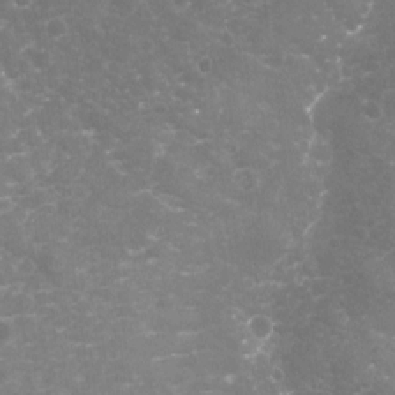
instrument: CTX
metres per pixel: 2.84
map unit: Nhu
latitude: -19.0109
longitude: -57.4993
